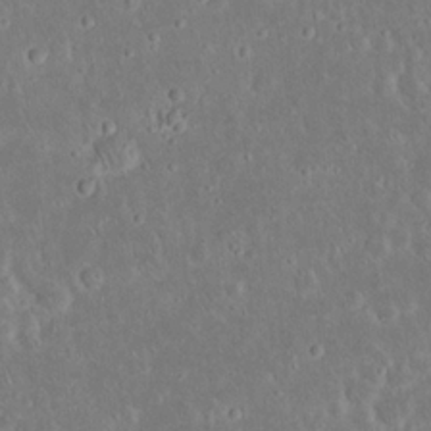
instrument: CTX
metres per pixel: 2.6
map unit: Nhu
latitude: 23.1970
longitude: -71.2348
